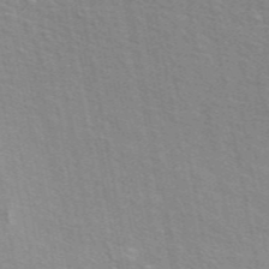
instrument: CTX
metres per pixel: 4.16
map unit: ANa
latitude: 48.5357
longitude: -75.6316
